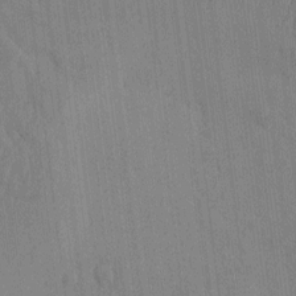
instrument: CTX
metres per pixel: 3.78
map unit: eHh
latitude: -3.8422
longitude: 14.6708
